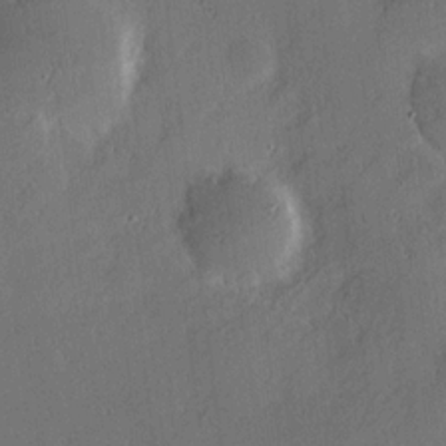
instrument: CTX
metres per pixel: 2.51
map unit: Hve
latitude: 18.0255
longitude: 150.6707
